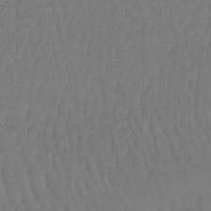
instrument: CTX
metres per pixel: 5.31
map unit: lHb
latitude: -40.8975
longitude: 65.8989
